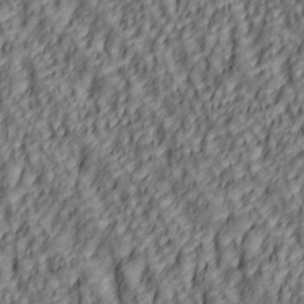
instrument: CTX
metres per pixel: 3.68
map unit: lAa
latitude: 5.6316
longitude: -116.6113
